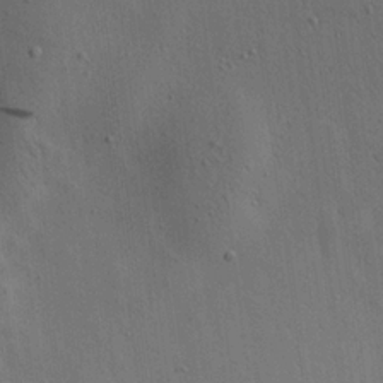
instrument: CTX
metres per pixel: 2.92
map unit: Aa
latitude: 22.2333
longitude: -141.9150
